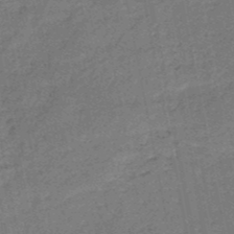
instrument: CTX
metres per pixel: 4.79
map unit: HNb
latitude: -51.2376
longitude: -40.6112
